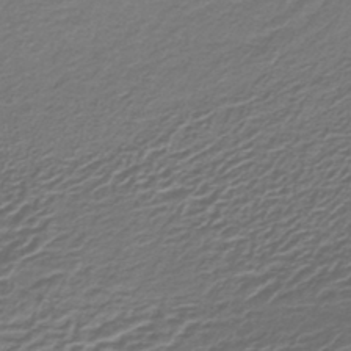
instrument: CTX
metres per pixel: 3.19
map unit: lHb
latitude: -39.2943
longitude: 59.1053
